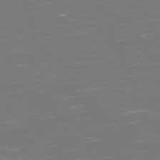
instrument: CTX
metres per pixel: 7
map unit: Hpe
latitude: 73.0270
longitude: -126.3467
